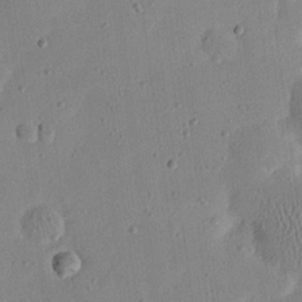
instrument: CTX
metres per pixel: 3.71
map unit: eHh
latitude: 21.1403
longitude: -70.2144
